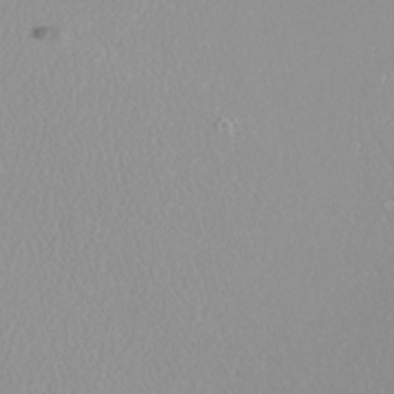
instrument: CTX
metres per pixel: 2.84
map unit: Nhu
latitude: -8.1984
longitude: -94.7058
